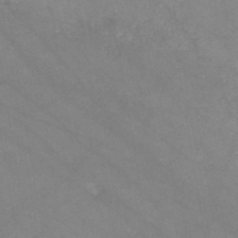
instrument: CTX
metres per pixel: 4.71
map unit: HNb
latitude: -46.7085
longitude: -36.8191
